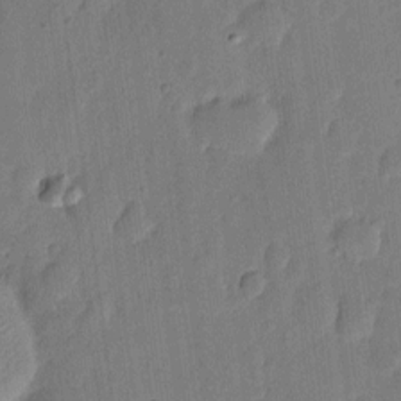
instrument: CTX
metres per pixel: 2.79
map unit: eHh
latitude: 6.3278
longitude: -70.9891
